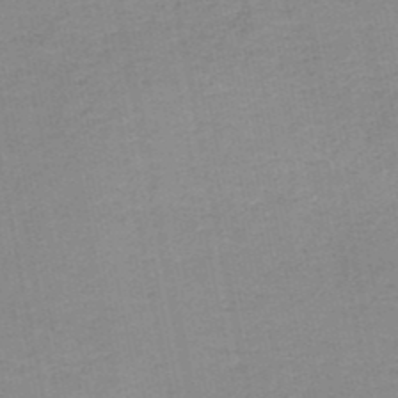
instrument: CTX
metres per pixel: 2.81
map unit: HNb
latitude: -49.9367
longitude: -49.1781
